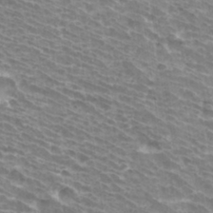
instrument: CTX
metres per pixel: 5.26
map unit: Hto
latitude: 33.6505
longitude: -42.0633
